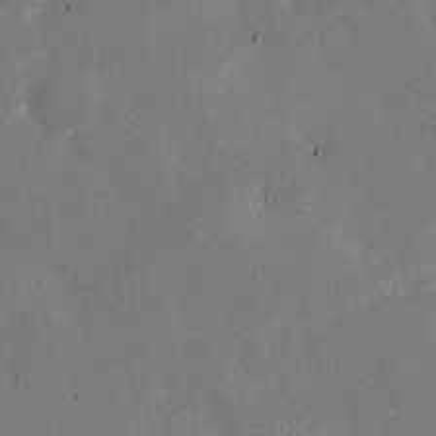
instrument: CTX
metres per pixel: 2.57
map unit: Nhu
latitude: -28.1984
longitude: -76.3656
